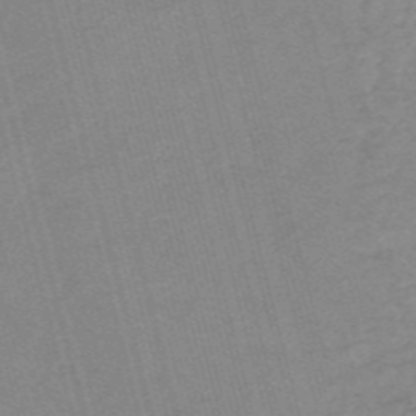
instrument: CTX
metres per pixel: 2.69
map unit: HNb
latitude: -54.7274
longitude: -45.0647
